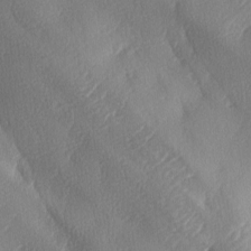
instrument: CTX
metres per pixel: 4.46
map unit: lAa
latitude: -8.3117
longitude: -128.3656
